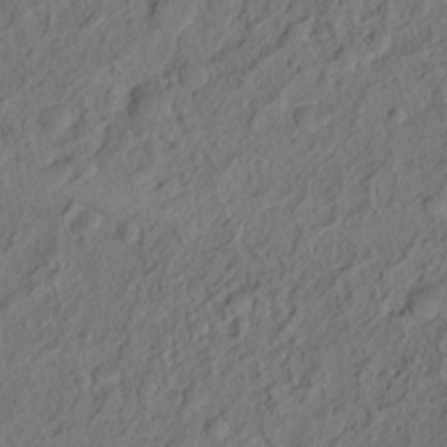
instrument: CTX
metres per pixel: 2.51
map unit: Hto
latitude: -7.7477
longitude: -44.8569
